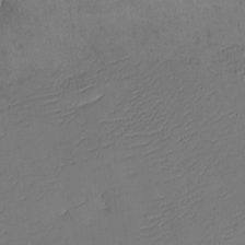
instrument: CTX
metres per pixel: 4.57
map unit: eHh
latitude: -4.4818
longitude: -79.1026
